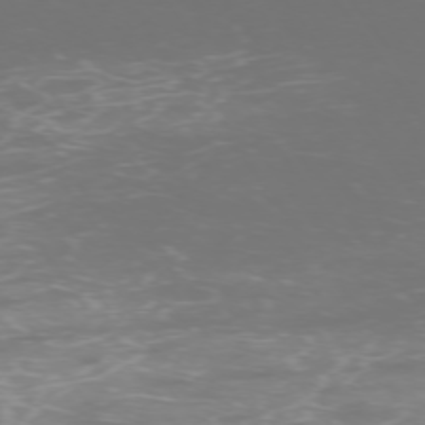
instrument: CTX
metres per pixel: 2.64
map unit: Ap
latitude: -74.2929
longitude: -76.1577
